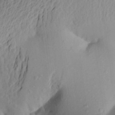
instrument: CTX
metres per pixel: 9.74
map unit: Aa
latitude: 22.5357
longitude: -149.8583
